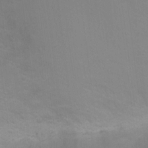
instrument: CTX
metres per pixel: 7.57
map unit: Ht
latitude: 1.9528
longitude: -25.5938
